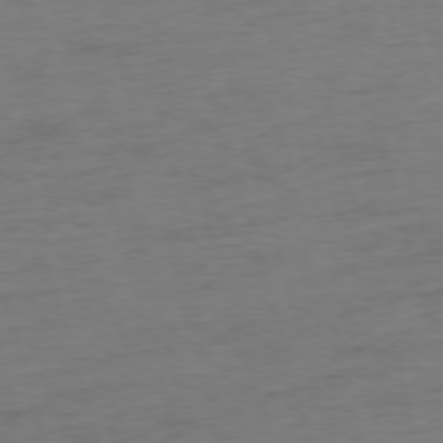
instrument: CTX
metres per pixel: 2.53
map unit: Ap
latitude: -75.4077
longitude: -73.7828
